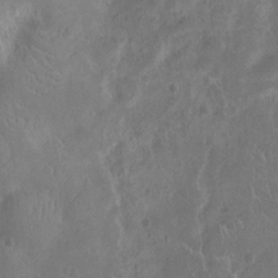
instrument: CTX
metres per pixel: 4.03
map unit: Nhu
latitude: -10.4440
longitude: -21.4049
